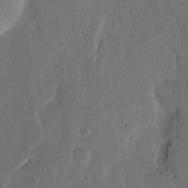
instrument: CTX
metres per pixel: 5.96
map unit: eHh
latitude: 14.1578
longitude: -68.9325
